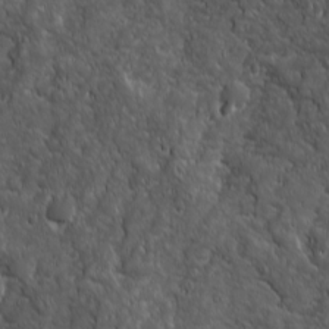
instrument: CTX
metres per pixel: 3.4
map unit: Ave
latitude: 15.9906
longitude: -132.8758
